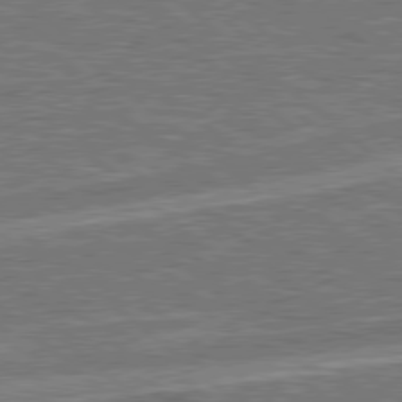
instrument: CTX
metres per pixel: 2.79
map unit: Hpe
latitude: 78.4601
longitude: -157.9150
